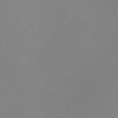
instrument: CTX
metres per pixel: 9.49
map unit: eHh
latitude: -2.4628
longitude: -80.8569
